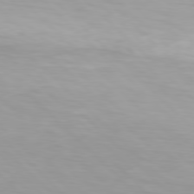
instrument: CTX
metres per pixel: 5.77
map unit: Hpe
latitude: 77.6127
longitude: -167.9339
